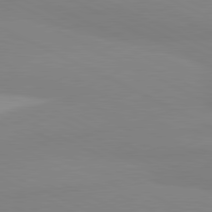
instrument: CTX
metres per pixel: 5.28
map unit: lApd
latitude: 81.1025
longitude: 179.0486
